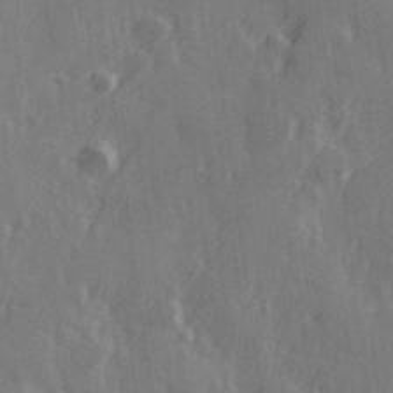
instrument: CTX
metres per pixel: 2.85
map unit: Hve
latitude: 26.3656
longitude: 146.8975
